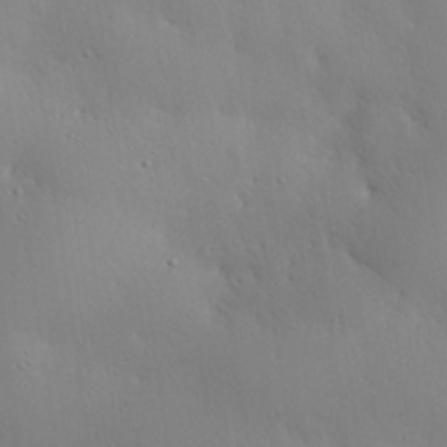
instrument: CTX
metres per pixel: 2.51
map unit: eHh
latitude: 28.8947
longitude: -82.4223
